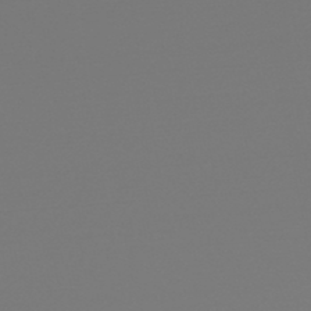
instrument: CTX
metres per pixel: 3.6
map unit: lHb
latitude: -46.2550
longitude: 75.6533
